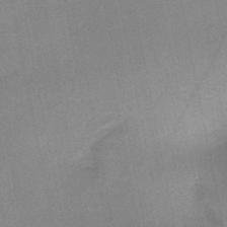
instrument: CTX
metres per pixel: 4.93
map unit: HNb
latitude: -48.0472
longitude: -39.9906
